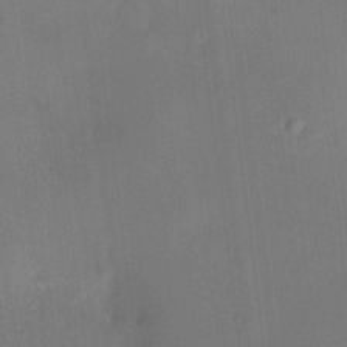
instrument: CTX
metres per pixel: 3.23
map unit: HNhu
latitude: 7.0080
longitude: 3.2942
